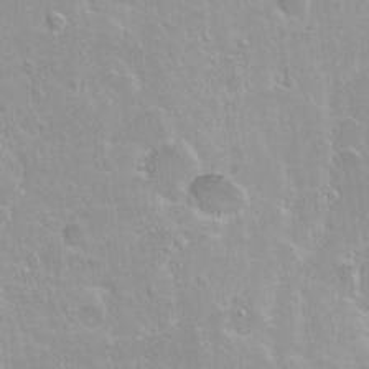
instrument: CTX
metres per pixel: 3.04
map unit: Hto
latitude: 2.4034
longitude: -32.5924
